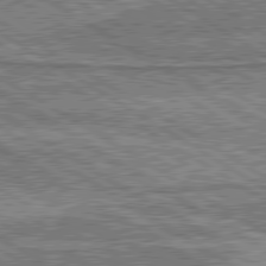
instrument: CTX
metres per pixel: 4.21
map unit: lApd
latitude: 80.3089
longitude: 172.6140
